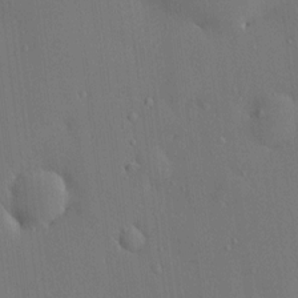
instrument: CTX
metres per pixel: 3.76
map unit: HNhu
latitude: 6.0255
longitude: 15.1243
